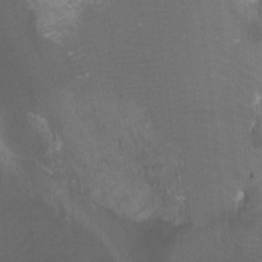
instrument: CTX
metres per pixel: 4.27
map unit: Ht
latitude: -3.9367
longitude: -27.3482
